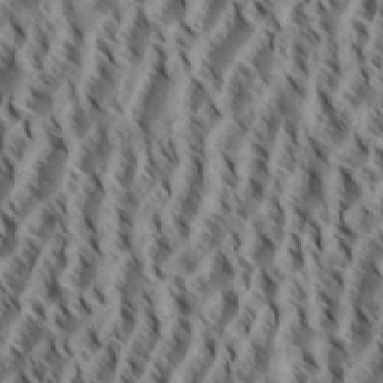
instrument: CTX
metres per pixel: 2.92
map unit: eHh
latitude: 34.7813
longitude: -137.8395
